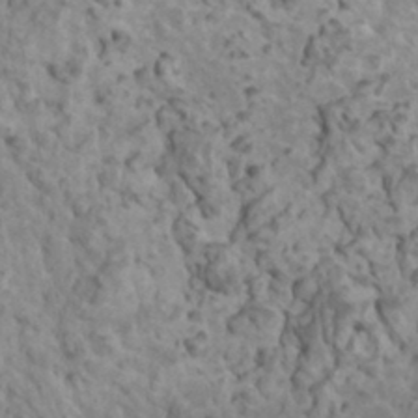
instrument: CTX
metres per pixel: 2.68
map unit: HNhu
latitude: 5.8583
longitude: -0.8758
